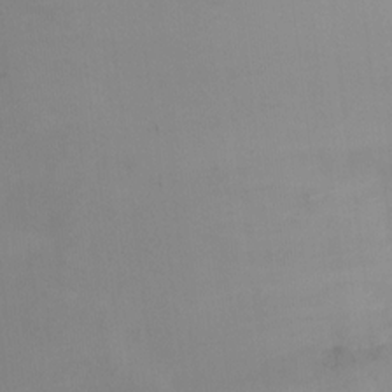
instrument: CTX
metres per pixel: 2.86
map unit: Ht
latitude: 1.4993
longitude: -34.4223
